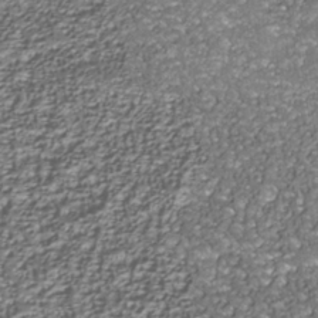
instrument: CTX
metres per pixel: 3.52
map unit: Nhu
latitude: -38.3684
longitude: -82.5734
